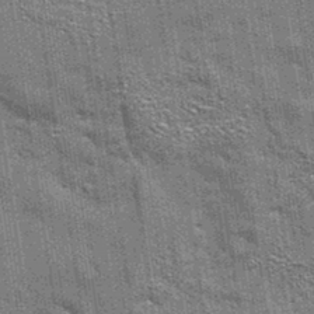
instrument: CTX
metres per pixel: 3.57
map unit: eAb
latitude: 35.2914
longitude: 112.6897
